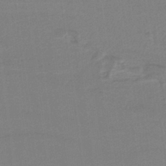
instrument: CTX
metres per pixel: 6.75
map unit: HNb
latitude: -36.7463
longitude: 58.1605
